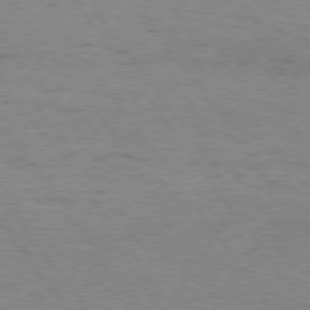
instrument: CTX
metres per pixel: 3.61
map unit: Hpe
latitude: 75.0836
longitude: -142.9703
